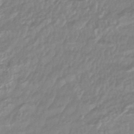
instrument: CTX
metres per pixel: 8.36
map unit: lHb
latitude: -45.0675
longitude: 78.0472
